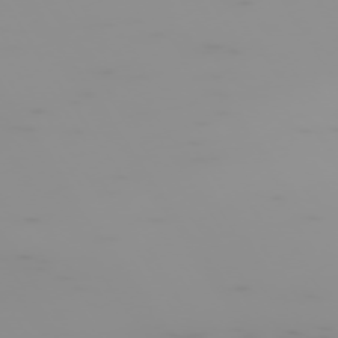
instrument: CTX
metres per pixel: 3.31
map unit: Hpe
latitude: -75.0865
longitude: 6.0661
